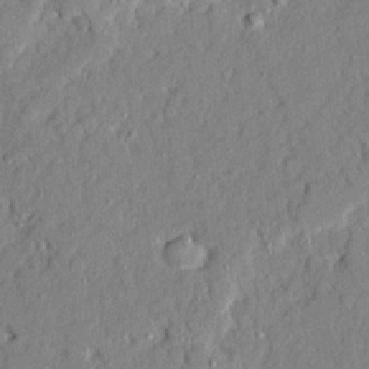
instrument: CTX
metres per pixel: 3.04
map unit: Ave
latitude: 21.8773
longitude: -128.8002
